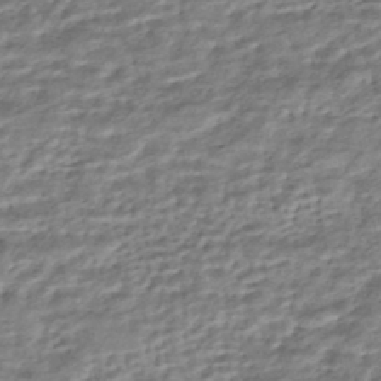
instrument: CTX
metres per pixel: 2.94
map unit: HNhu
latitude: -43.6154
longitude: 105.7855
